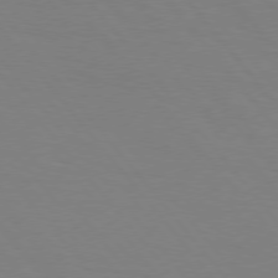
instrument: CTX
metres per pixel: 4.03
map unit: Hpe
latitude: 75.9339
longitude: -141.0458
